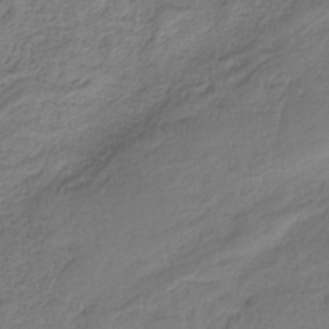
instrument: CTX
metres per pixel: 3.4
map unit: HNb
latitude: -35.2943
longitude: 59.1053
